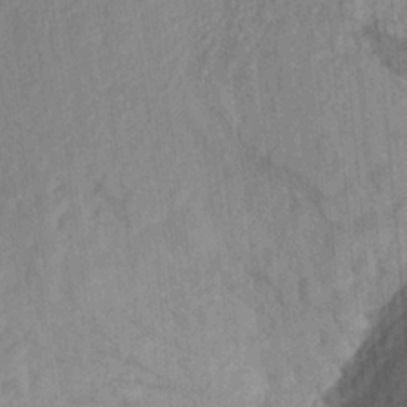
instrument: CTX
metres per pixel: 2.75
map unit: Aa
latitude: 23.8961
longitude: -147.6694
